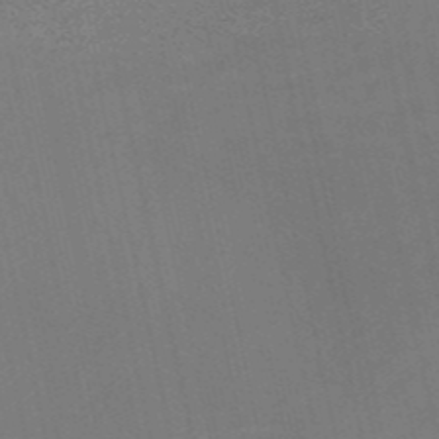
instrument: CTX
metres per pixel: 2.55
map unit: HNb
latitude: -52.3684
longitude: -47.3671
